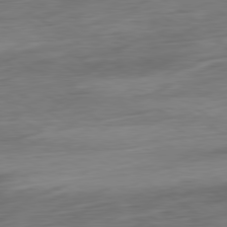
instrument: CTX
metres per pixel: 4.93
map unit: Ap
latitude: -80.4062
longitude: -69.3860
